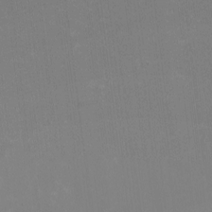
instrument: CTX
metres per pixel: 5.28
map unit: HNhu
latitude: -2.4817
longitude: -6.7435
